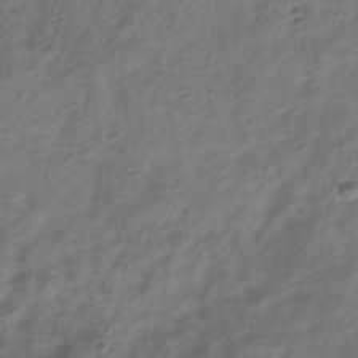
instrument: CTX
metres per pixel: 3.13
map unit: Hve
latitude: -33.5588
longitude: 89.0108
